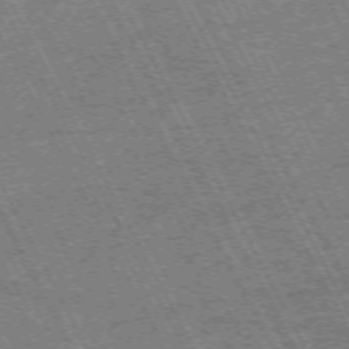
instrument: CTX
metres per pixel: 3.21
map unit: Hpe
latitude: -71.0675
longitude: 14.8786
